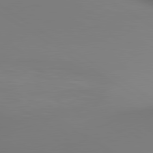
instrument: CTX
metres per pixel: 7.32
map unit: lApd
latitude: 80.3278
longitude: 138.3118
